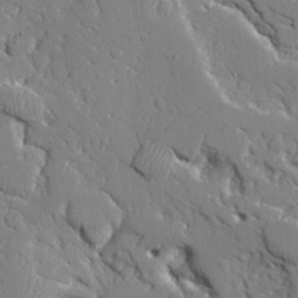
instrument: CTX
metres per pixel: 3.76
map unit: Ave
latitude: 24.1388
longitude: -130.0633
